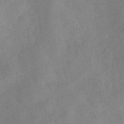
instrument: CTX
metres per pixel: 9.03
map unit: HNhu
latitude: -40.1039
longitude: 98.2739
